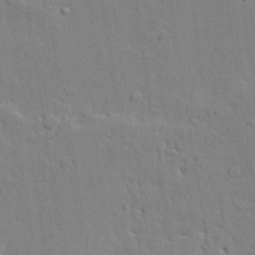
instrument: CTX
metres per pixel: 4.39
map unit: lAvf
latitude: 23.4048
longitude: -110.1011
